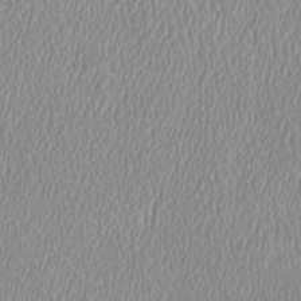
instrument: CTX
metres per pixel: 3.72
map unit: HNhu
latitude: -1.7856
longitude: -1.2348
